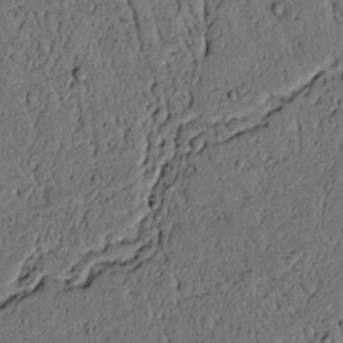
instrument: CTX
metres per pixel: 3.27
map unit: lAvf
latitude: 4.4790
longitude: 169.2565
